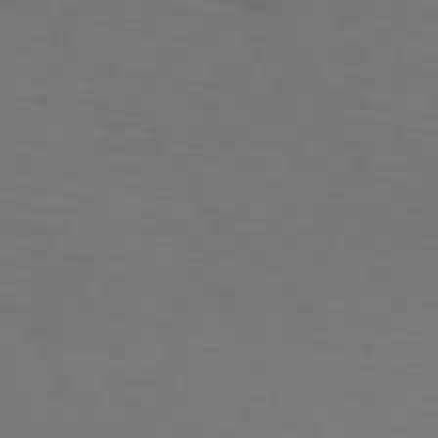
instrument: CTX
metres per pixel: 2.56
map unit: lApd
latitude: 73.1215
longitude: -75.4804
